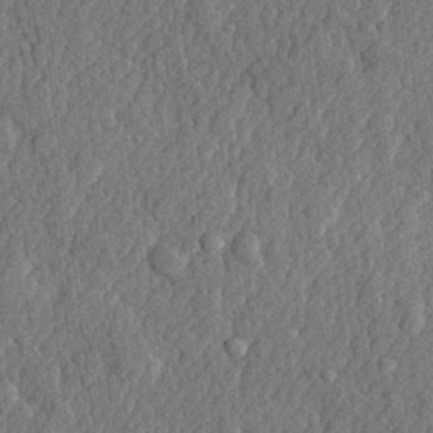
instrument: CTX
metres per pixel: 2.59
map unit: lHvf
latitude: 22.5168
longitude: 143.0486
